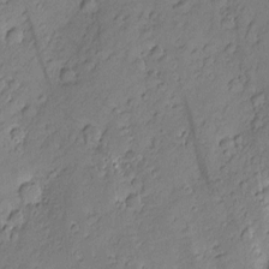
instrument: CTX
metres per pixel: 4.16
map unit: Nhu
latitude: -7.5210
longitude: -152.3845
